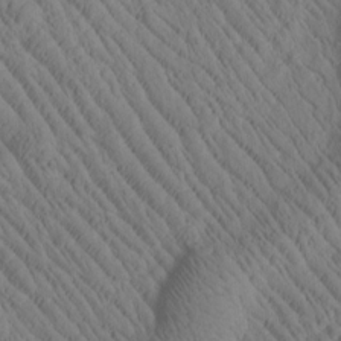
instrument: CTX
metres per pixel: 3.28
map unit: Htu
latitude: 0.9891
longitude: 176.0850
